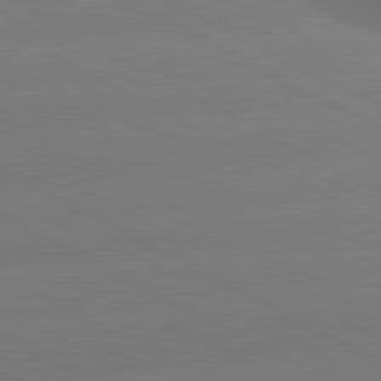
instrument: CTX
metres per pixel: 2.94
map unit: lApd
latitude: 81.0836
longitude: -153.1592
